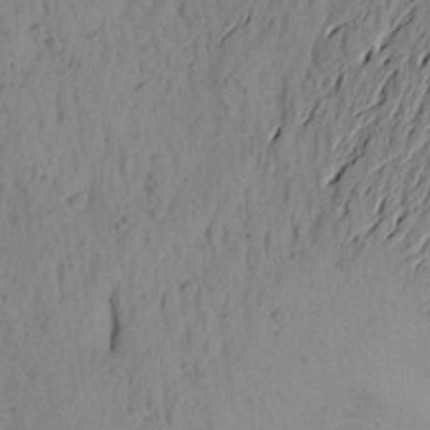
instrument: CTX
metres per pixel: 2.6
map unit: Aa
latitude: 22.6868
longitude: -148.9325
